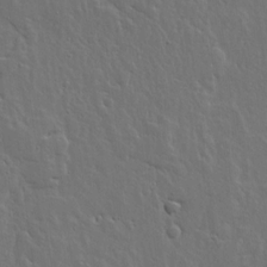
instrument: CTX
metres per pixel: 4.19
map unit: lHvf
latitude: 17.4993
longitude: -116.7624
